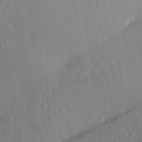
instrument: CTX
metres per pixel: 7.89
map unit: Aa
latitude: 27.9717
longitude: -144.5168
